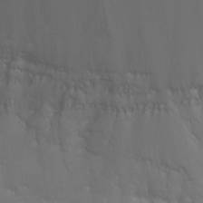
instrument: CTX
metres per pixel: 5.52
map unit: HNhu
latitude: -3.1053
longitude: -6.2900
